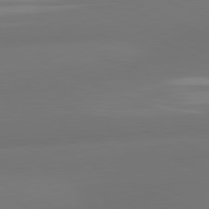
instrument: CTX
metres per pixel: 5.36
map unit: lApd
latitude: 81.0647
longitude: -164.4601
